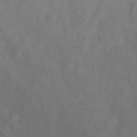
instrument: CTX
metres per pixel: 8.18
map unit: Ht
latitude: 1.8583
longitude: -35.4237
